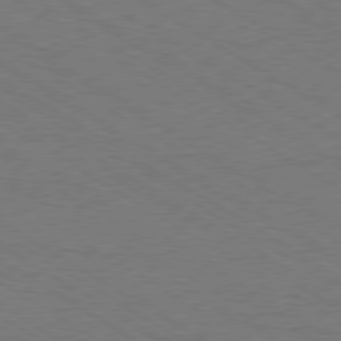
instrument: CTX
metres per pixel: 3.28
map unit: Hpe
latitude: -80.5007
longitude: 16.0472
